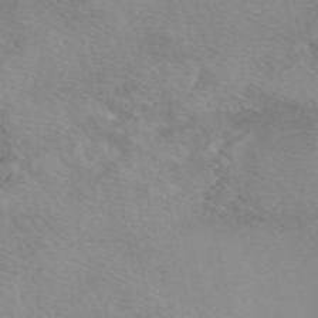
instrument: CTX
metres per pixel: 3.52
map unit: eAb
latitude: 49.7639
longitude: 106.9353
